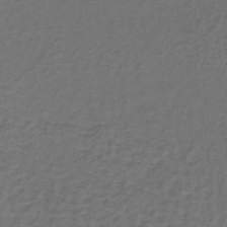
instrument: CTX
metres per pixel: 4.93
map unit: lHb
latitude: -39.9178
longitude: 62.3117
